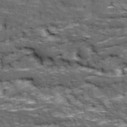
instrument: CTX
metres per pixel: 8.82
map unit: Ave
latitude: 18.2711
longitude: -135.8205
